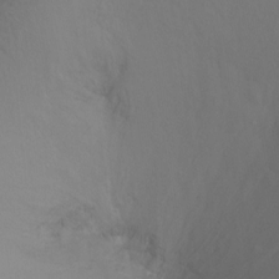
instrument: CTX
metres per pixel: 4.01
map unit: Ht
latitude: -8.5952
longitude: -37.0648
